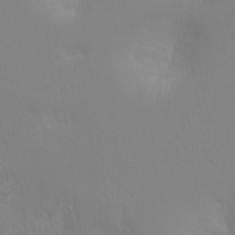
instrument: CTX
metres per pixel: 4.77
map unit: Hto
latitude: -8.5763
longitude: -45.7449
